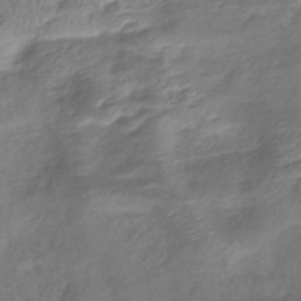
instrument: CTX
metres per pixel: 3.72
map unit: lHb
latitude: -38.9353
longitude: 75.3888
